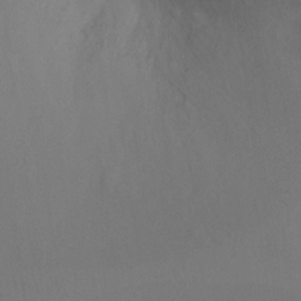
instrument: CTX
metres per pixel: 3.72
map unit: Ht
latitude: -8.7085
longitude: -32.3656
